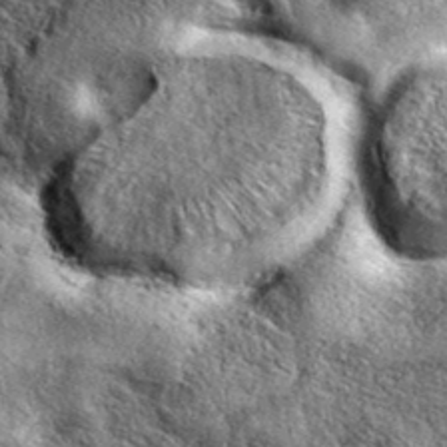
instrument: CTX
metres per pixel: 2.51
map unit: eAb
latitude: 38.7057
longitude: 109.4265
